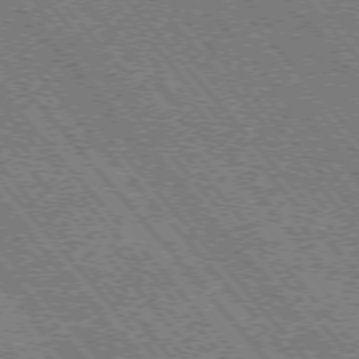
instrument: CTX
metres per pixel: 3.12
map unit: Hpe
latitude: -75.8612
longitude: -16.0822
